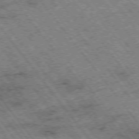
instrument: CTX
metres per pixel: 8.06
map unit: Hpe
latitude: -75.7478
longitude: -20.9703
